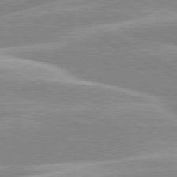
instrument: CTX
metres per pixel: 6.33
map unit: lApd
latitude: 80.1578
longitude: -129.4048
